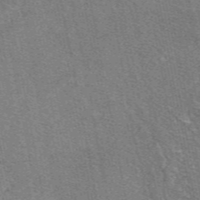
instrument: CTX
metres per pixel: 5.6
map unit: eAb
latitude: 49.2915
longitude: 114.5762
